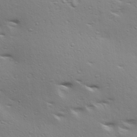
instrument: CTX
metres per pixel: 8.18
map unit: lAa
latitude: 18.3845
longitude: -138.3656
